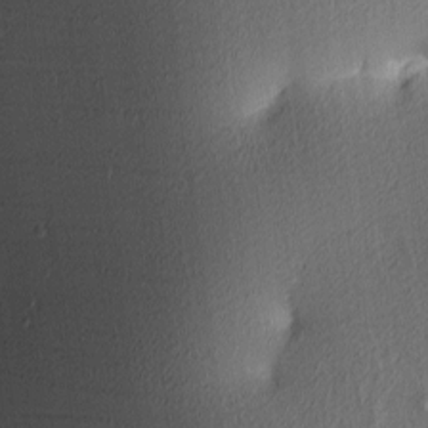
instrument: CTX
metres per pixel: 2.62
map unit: lAa
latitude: 3.3670
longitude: -116.3845
